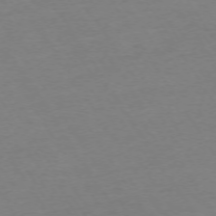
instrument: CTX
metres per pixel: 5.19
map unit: Ap
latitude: -73.8989
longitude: -86.1011
